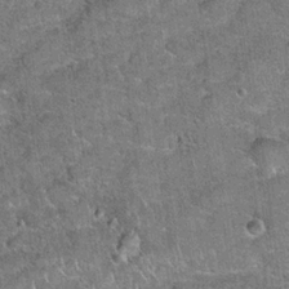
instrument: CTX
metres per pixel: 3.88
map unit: Hto
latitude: 20.2523
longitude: -49.1403
